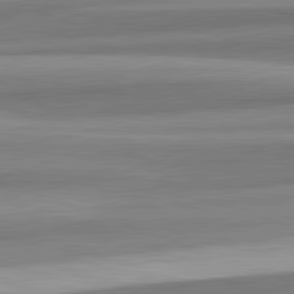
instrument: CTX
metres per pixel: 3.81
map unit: lApd
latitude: 82.2522
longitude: 179.4643
